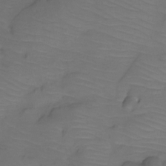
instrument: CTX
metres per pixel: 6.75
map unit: Htu
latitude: -13.2187
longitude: -46.7058
